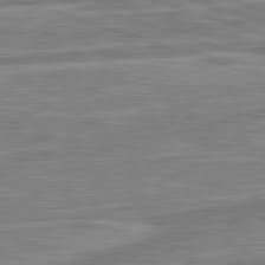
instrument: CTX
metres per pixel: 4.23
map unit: lApd
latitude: 82.5356
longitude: 138.1228
